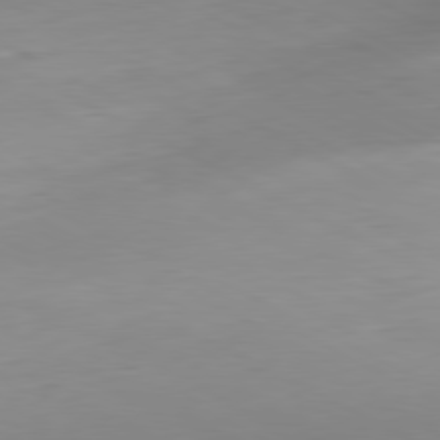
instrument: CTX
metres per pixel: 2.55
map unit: Hpe
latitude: -81.0865
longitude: 16.2740
